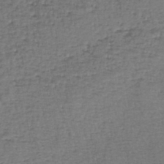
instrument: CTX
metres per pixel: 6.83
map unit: lHb
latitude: -44.9920
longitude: 58.4440
